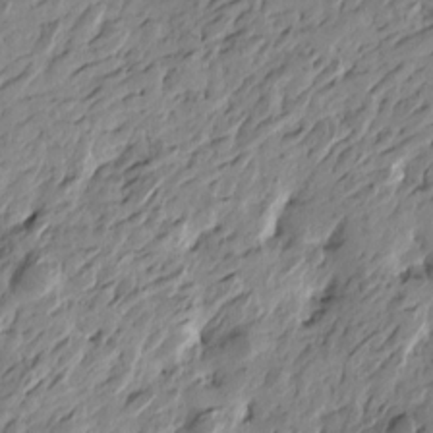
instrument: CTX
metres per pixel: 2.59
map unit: Htu
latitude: -4.7841
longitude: -178.8947
